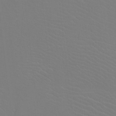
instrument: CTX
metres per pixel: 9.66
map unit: Htu
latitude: -12.3873
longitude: -71.1214
